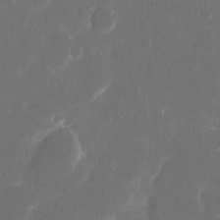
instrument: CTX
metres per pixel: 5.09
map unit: eHh
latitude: 8.6302
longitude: -68.9892
